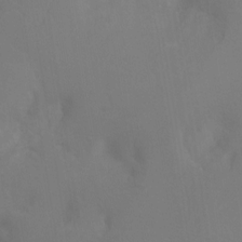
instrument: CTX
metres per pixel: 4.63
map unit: Ht
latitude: -11.8045
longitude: -46.3468
